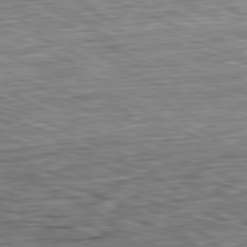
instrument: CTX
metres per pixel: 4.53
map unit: Ap
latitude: -81.1242
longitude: -70.3467
